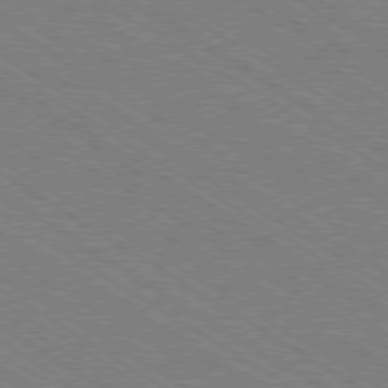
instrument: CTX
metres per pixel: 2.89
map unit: Ap
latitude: -79.4076
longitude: -79.2348
